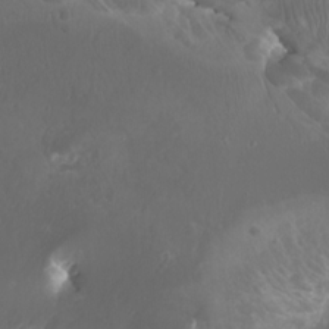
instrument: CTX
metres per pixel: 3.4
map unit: Nhu
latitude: -7.0108
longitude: -74.9892
